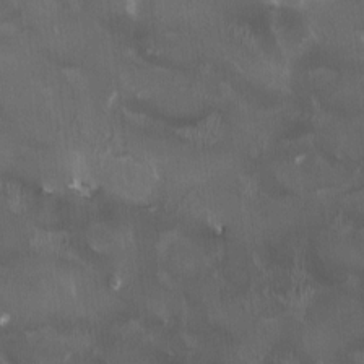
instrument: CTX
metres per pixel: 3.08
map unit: HNhu
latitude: 0.1766
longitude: -3.6694
